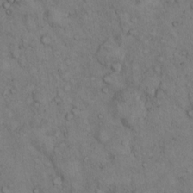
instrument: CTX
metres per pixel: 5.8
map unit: Hto
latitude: 11.8583
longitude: -58.5924
